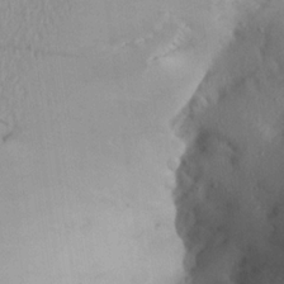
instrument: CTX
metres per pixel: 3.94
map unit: Aa
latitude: 20.4034
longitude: -146.0633
